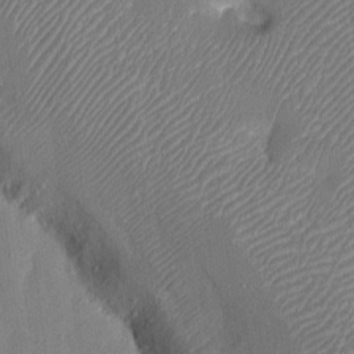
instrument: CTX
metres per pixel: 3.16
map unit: eHh
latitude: 14.8191
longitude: -69.2159
